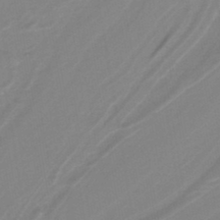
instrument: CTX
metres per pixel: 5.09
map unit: lHb
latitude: -37.9178
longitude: 56.1417
